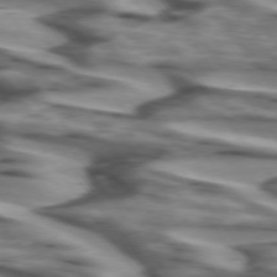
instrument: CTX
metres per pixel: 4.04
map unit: lApd
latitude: 74.4601
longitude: -58.2900
